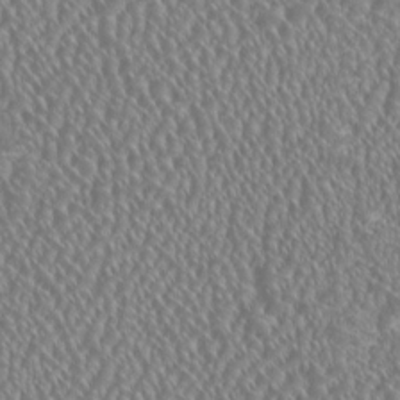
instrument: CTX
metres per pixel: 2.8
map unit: HNhu
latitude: 0.4979
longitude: 0.7464
